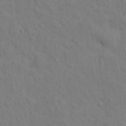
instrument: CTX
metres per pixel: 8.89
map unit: Hto
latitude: 14.5924
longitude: -38.0255
